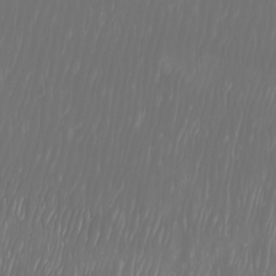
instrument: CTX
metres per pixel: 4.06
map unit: Htu
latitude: -6.4629
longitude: -74.5168
